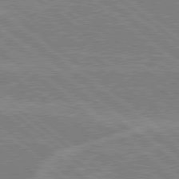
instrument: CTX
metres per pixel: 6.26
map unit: Hpe
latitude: 78.8380
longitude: -160.3467
